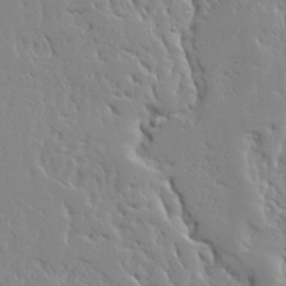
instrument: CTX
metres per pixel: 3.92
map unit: Ave
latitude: 13.0648
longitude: -137.3860
